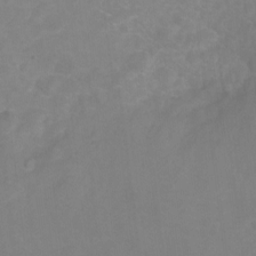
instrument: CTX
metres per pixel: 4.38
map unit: Hto
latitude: -7.5210
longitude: -39.2537
